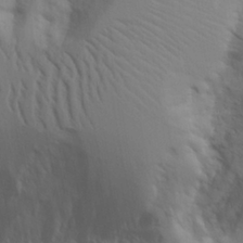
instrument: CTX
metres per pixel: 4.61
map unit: Aa
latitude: 21.5749
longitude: -124.4412
